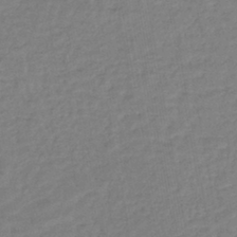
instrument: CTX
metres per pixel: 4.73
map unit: lHb
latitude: -42.2928
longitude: 74.0661
